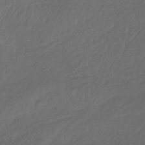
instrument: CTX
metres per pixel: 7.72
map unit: lHb
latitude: -39.9367
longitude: 70.5952
